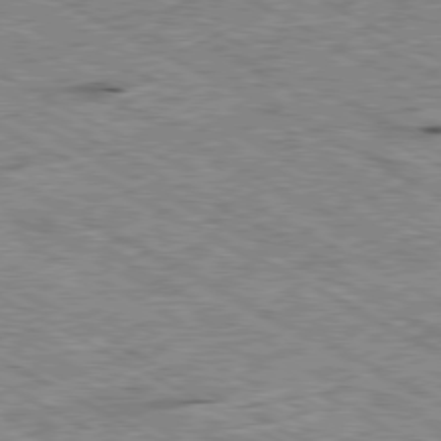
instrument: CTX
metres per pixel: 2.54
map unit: Ap
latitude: -80.3307
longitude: -84.9703
